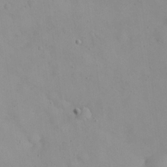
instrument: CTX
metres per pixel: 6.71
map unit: eHh
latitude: 24.7246
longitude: -64.6868
